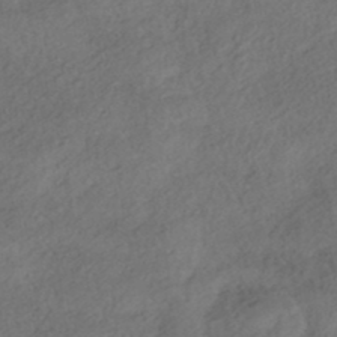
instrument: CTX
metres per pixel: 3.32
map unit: HNhu
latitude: -41.7477
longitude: 103.1053
